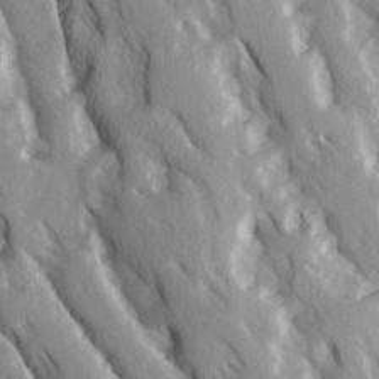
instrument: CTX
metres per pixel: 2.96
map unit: Ave
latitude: 15.2159
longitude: -131.2159
